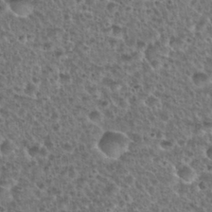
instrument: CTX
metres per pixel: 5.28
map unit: Nhu
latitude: 28.9136
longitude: -49.5560
